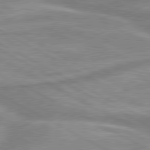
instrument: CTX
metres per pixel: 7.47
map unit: lApd
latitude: 80.3656
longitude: -174.3845
